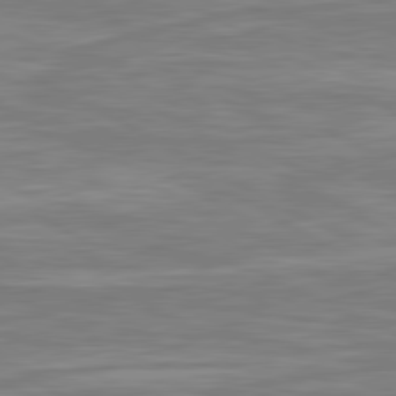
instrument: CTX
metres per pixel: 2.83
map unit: lApd
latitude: 80.7435
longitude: -173.4237
